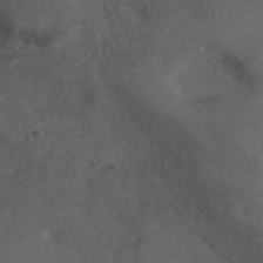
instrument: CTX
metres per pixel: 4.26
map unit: ANa
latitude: 42.7246
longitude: 33.6722
